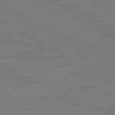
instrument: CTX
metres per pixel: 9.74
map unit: Ap
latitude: -80.0850
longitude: -60.9513
